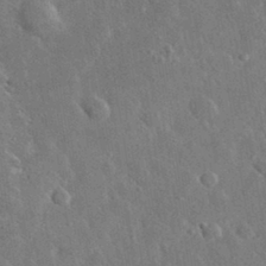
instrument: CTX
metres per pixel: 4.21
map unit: lHvf
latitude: 32.9325
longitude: -86.3089
